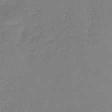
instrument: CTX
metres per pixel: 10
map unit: lHb
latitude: -41.4454
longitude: 74.3307
